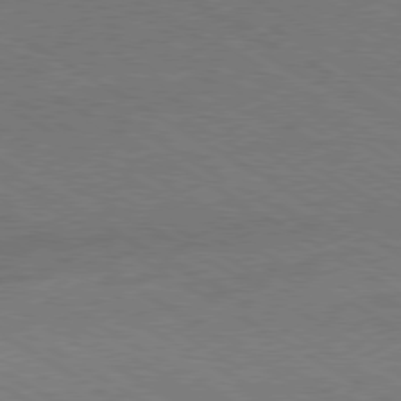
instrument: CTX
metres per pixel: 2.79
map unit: Hpe
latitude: -80.5574
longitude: 19.5966
